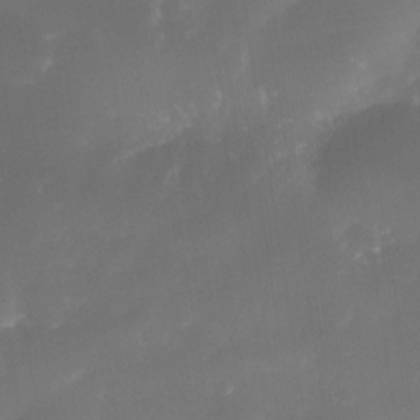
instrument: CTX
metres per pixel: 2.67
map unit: Nhe
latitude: -34.6141
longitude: -145.4615
